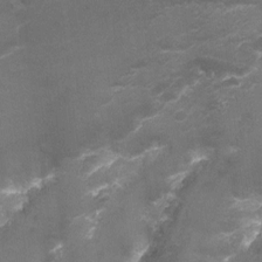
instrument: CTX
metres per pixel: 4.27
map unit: Nhu
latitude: -9.1053
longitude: -42.7057
